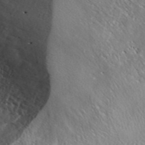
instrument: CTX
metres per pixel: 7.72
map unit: ANa
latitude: 42.8002
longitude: 54.9542
